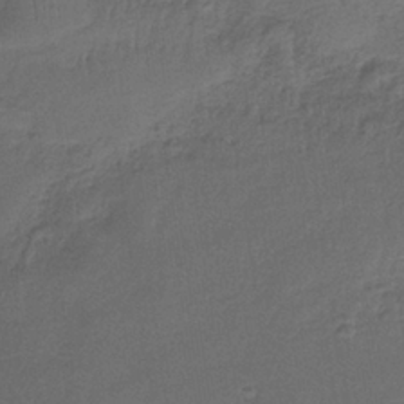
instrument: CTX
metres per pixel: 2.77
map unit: HNb
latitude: -35.6722
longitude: 58.8785
